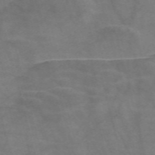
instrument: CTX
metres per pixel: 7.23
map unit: Nve
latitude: -58.5573
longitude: 63.9745
